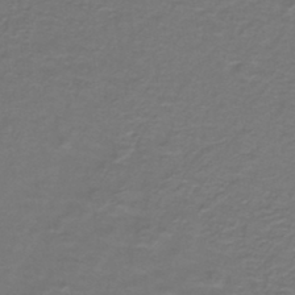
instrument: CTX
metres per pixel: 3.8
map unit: lHb
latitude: -42.9541
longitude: 56.6518
